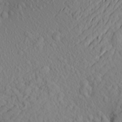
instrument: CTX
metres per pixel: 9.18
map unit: Aa
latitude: 25.0458
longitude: -146.1578
